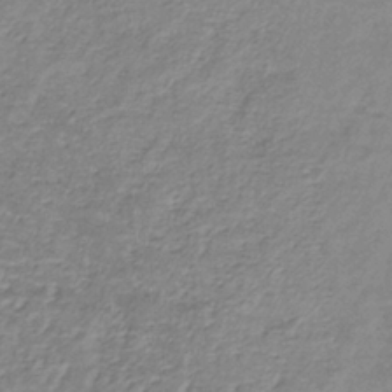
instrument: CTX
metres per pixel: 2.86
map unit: lHb
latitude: -36.1983
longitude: 73.1053
